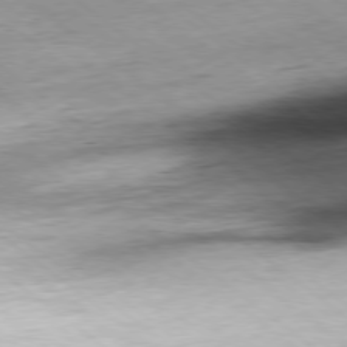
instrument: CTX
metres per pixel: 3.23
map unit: Hpe
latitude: -78.8786
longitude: 10.4062
